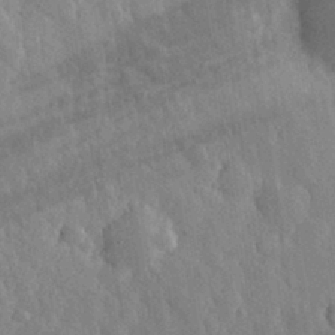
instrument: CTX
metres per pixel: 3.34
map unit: eHh
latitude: 31.5938
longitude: -79.8017
